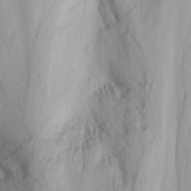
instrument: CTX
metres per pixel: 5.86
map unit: Nhu
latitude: -4.2550
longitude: -86.0255
